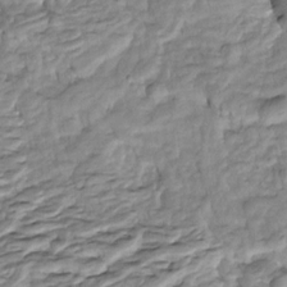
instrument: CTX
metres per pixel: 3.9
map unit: Htu
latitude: -5.3698
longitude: 154.3117
